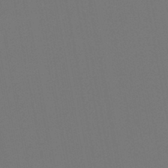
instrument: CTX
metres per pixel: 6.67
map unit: lHb
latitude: -46.7463
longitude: 68.4440
